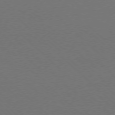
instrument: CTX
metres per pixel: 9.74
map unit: Ap
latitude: -78.3684
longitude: -91.5749
